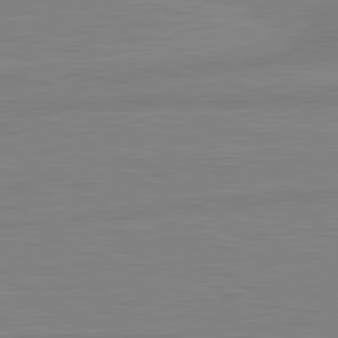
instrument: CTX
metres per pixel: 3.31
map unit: lApd
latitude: 81.7827
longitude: -172.3656
